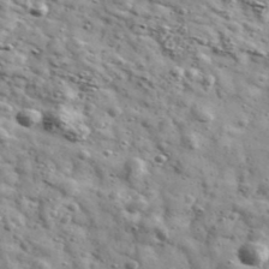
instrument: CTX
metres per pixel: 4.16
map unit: Ave
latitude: 41.1592
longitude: -107.0081
